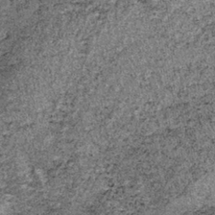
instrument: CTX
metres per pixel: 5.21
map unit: lHb
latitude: -38.0472
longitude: 67.1432
